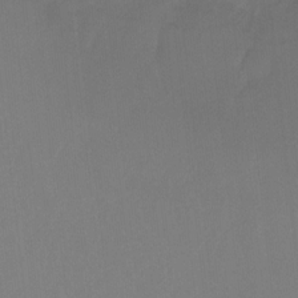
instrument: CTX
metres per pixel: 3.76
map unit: Ht
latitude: -14.5007
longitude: -52.6869
